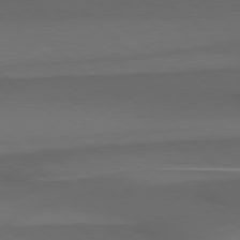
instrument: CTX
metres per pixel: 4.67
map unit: Hpe
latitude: 77.8772
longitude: -165.5749
